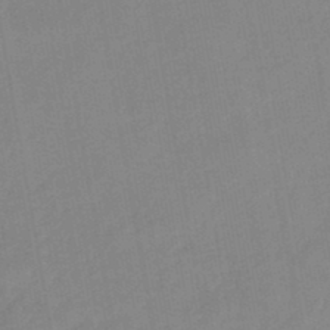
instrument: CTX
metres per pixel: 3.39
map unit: lHb
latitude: -45.6155
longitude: 72.9353
